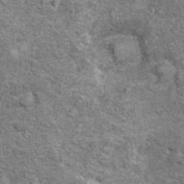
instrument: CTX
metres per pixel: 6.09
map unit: Ht
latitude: 9.4426
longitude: -38.3278
